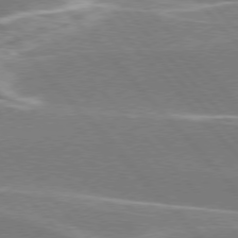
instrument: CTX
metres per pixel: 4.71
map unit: lApd
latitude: 76.2522
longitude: -63.9339
